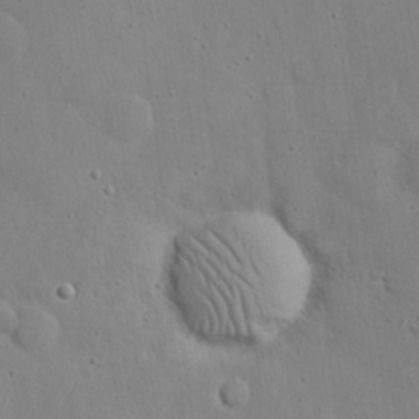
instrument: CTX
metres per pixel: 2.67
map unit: eHh
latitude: 21.2348
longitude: -62.7624
